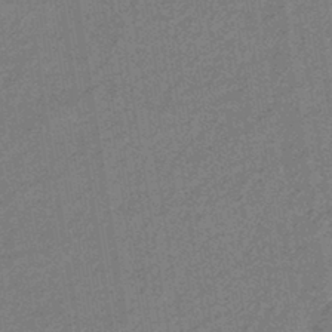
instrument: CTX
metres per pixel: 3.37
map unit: HNhu
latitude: -43.3698
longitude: 90.8597
